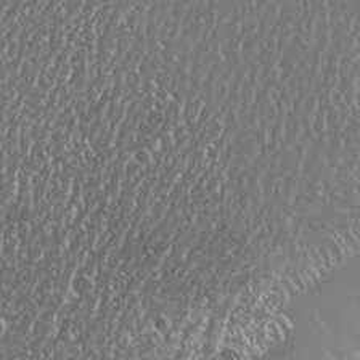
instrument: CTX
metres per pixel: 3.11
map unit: Nhu
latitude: 25.0647
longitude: -58.9325
